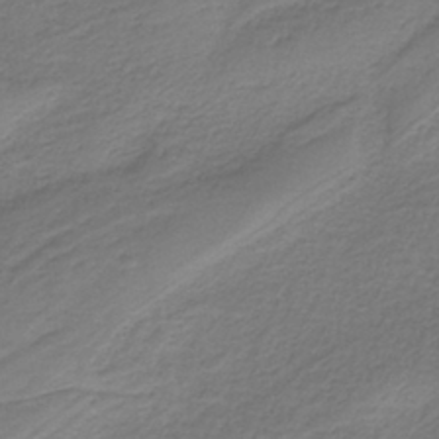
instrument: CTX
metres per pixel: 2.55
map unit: HNb
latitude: -38.2362
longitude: 53.3131
